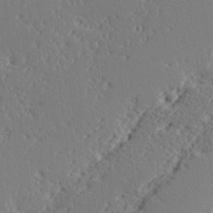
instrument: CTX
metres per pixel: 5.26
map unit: Ave
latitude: 16.8380
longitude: -138.1956
